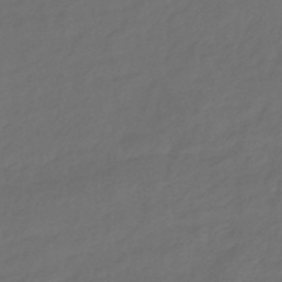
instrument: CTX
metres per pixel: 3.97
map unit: eHb
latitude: -43.5966
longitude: 86.6708
